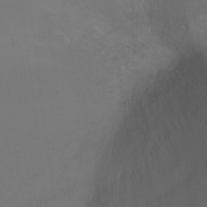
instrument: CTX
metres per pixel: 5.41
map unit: Ht
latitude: -0.6141
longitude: -45.8772
